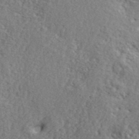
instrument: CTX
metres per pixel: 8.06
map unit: ANa
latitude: 41.8772
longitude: -87.2915
